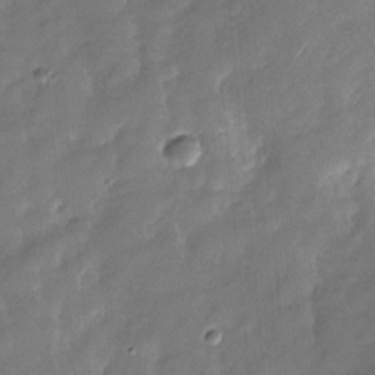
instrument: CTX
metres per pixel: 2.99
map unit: Nhu
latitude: -28.3873
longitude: -74.0822
